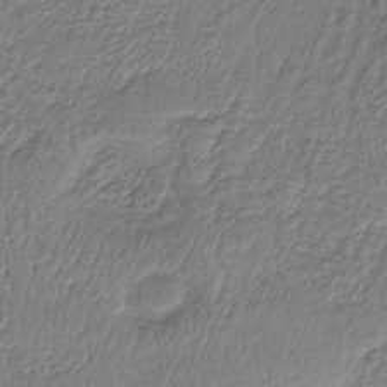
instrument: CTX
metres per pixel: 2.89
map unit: lHb
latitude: -36.1039
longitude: 60.9731
